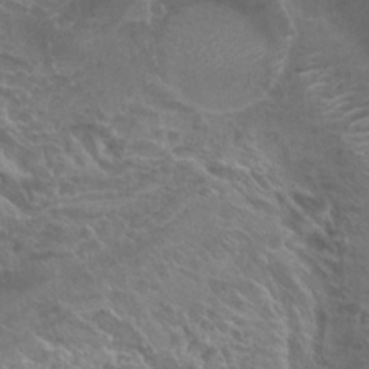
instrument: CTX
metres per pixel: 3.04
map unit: Hto
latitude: 23.5749
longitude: -40.0633
